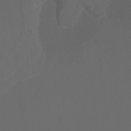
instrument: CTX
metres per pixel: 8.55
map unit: Htu
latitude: -6.1417
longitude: -69.2726
